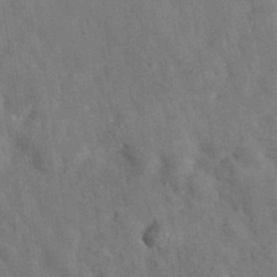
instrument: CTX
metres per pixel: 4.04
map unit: eAb
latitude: 34.9891
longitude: 110.5573
